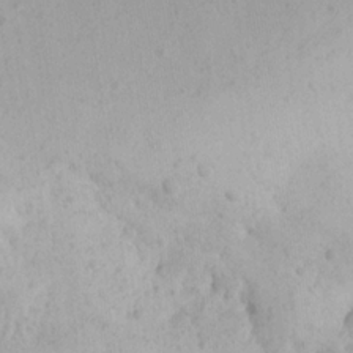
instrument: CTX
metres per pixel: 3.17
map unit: Aa
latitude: 20.4601
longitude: -146.4412
